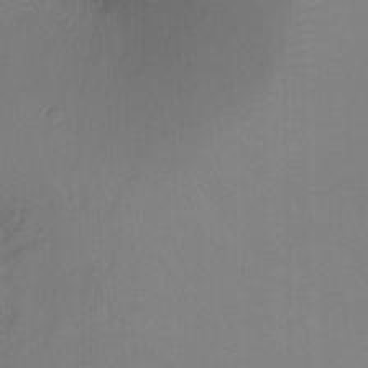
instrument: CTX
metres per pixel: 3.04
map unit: Ht
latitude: -8.5763
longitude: -37.2159
